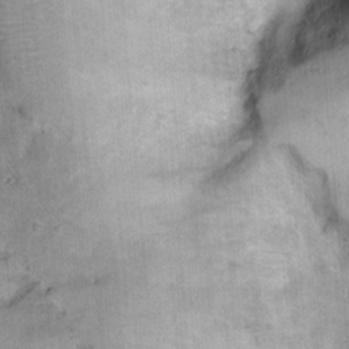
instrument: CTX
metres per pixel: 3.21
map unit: Ht
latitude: 15.3293
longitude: -40.9135
